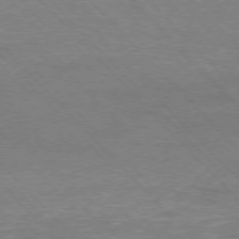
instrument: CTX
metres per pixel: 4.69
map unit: Hpe
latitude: -77.1620
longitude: -12.6113
